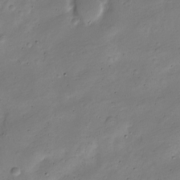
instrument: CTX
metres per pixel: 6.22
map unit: Nve
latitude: -25.2754
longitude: 106.0661
